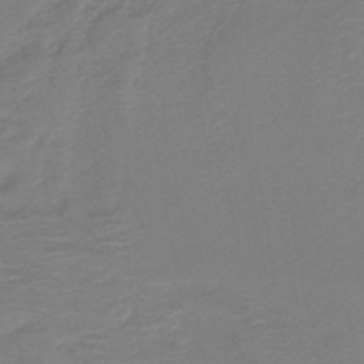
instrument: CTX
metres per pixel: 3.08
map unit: HNb
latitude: -42.5384
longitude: 51.9178
